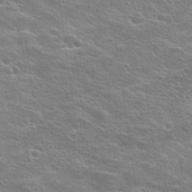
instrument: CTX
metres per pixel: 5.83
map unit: Hto
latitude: 25.1214
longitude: -44.6490
